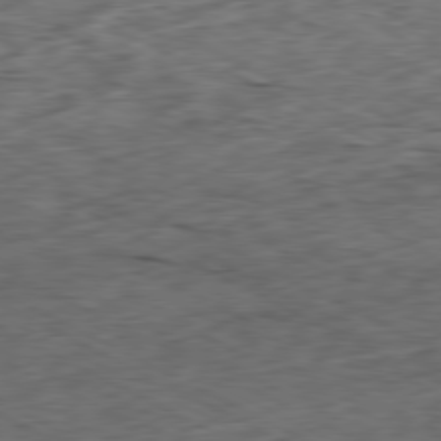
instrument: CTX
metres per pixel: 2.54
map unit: Ap
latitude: -80.6708
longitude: -72.5546
